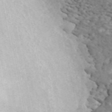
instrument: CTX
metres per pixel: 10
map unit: ANa
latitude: 45.6694
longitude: 23.1242
